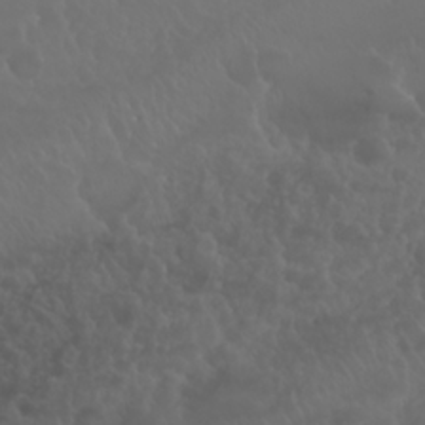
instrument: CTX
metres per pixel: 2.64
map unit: Nhu
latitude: 23.1592
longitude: -64.1389
